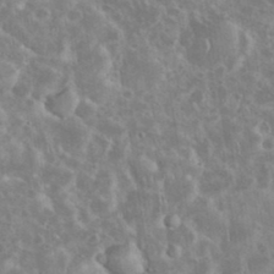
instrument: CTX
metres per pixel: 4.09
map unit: eHh
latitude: 35.8016
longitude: -61.2159
